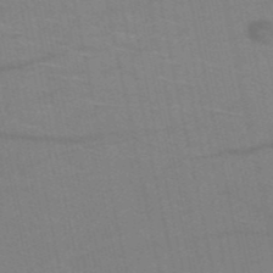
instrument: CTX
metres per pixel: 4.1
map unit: HNb
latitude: -52.0283
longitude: -43.9906
